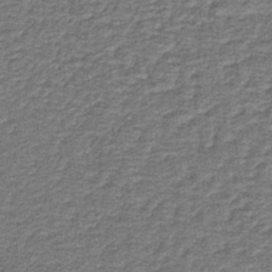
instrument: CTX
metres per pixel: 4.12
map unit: HNb
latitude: -39.6722
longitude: 50.8597
